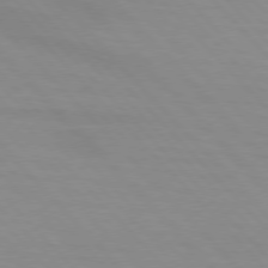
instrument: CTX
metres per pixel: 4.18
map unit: lApd
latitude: 76.3467
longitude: -84.9325
